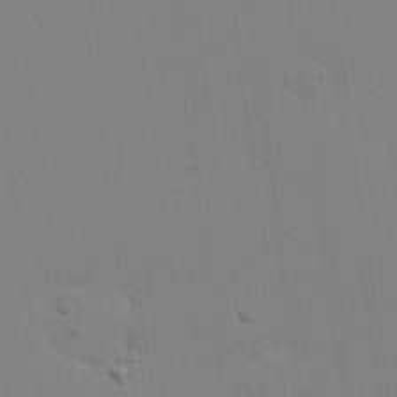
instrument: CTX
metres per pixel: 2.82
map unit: Hve
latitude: 26.4223
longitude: -92.8002
